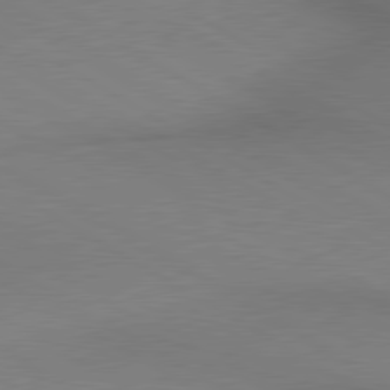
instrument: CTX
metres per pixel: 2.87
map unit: lApd
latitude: 80.3467
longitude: 156.0094
